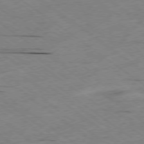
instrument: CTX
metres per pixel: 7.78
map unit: Hpe
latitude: -78.5195
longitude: -22.2145
